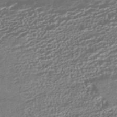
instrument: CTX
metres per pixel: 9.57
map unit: HNhu
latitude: -41.9178
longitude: 98.8408
